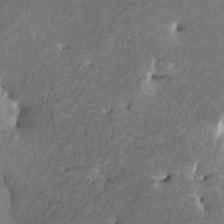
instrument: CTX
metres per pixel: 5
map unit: HNhu
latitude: 4.2333
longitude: 6.8219
